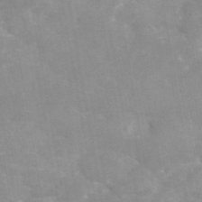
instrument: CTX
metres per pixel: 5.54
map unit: eAb
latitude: 45.5938
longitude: 124.8597
